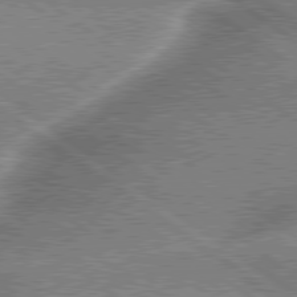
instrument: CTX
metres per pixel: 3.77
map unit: lApd
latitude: 79.5938
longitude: -135.4804
